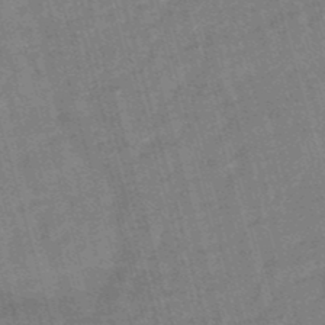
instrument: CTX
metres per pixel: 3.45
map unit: eHb
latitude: -49.3510
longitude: 76.7652
